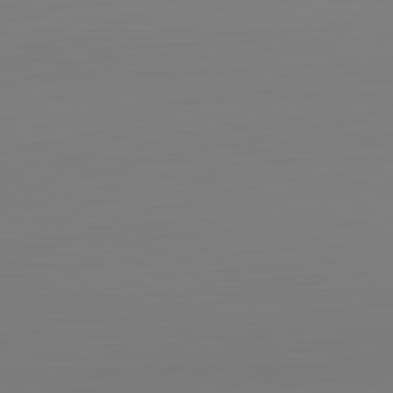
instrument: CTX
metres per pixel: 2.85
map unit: Hpe
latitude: -82.3684
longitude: 9.0486
